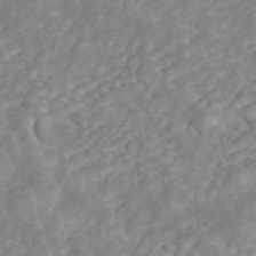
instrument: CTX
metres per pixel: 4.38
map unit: ANa
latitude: 45.1592
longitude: 24.9731
